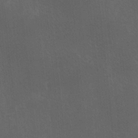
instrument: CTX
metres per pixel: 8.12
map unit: Ave
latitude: -0.3496
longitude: -113.1970
